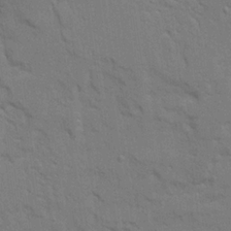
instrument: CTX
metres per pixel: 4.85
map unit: Ave
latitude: 22.8758
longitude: -130.5357
